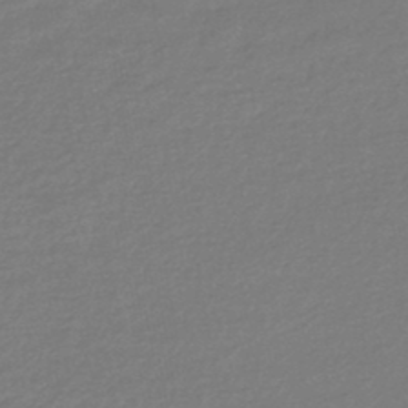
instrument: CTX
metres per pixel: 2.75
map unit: lHb
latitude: -45.7478
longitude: 68.2928
